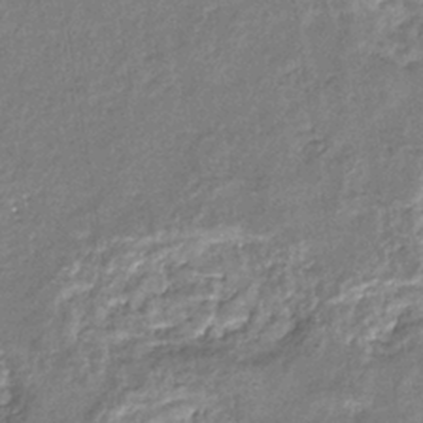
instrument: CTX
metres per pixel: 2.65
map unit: eHb
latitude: -35.8611
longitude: 76.5763
